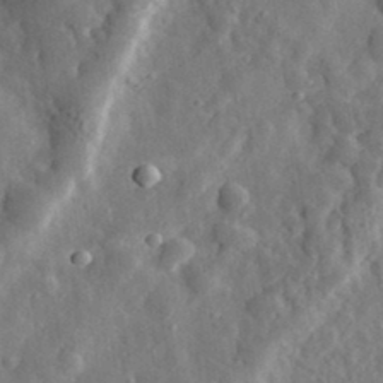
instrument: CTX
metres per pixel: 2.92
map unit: eHh
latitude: 35.0458
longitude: -80.7813
